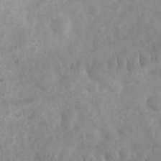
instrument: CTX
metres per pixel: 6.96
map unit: Ht
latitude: 2.9136
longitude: -26.7813
